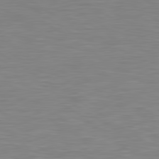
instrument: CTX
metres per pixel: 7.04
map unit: lApd
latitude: 79.6694
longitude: -127.8772
